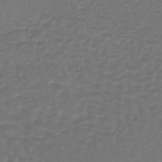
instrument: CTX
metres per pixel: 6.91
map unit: lHb
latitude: -42.7085
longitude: 65.1054
